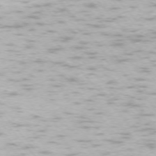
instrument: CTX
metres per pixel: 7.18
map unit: Ap
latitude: -74.4251
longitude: -73.8017
